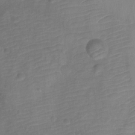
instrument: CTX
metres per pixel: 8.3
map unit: Ht
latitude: -10.5196
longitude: -22.3467
